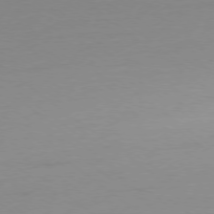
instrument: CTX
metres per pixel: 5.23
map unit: Ap
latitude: -78.5573
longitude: -65.8205
